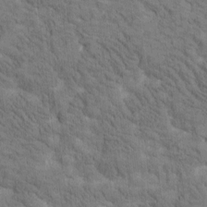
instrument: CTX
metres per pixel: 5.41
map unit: Htu
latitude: -2.8596
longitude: 175.0675
